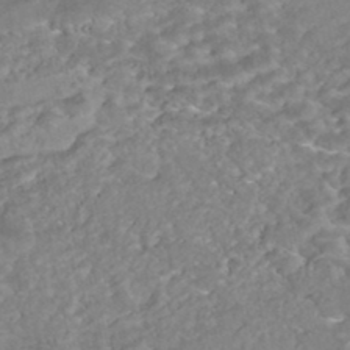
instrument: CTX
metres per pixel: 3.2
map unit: Nhe
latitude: -48.4818
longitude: -172.9135
